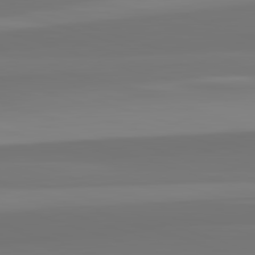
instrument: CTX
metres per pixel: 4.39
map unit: lApd
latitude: 82.8002
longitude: 158.3684
